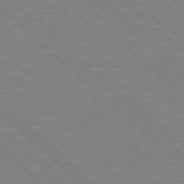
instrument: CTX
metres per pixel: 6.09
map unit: Hpe
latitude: 77.8583
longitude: -152.4223
